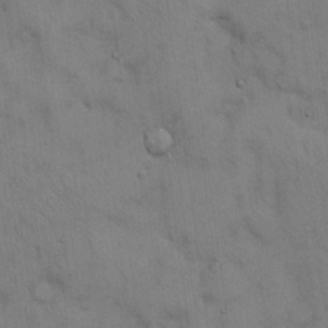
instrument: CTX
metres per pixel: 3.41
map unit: Hto
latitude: 13.4993
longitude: -60.5168
